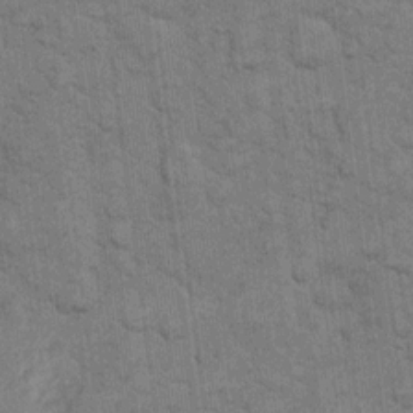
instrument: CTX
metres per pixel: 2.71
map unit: eHh
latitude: 11.3671
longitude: -65.3482
